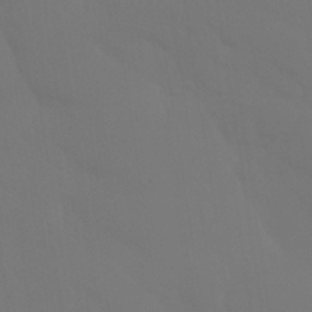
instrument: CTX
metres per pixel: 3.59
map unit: Nhu
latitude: 25.5938
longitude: -57.0080
